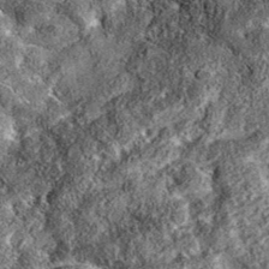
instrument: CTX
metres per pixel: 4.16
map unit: eAb
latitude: 36.3656
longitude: 108.3117
